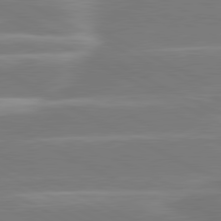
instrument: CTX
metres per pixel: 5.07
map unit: lApd
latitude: 80.9703
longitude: -129.5182
